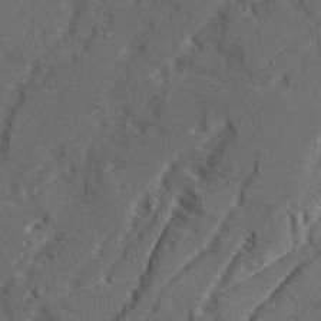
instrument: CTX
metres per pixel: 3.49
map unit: Ave
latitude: 22.7057
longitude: -131.1781
